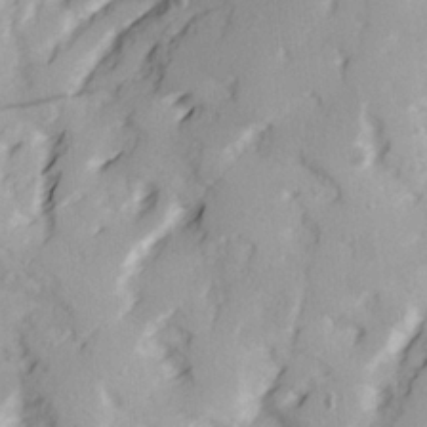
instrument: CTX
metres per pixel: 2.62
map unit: Ave
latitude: 21.8773
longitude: -131.6316
